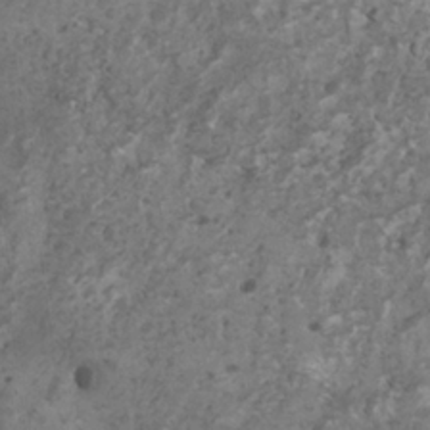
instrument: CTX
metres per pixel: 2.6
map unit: HNhu
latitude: 1.4426
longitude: 4.1983
